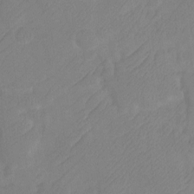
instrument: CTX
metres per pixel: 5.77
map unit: Ht
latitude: -9.9745
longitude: -34.5168
